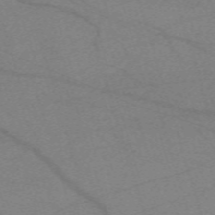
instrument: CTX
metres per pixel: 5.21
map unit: eHh
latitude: -61.8800
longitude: 54.5196
